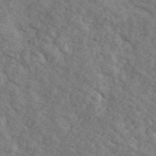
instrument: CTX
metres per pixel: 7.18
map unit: Ave
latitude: 41.6504
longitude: -110.4790
